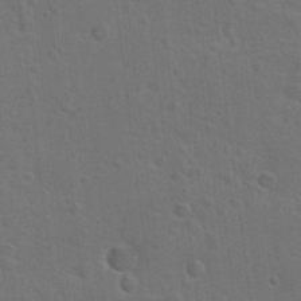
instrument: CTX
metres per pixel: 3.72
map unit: Hto
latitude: 23.5749
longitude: -47.8017
